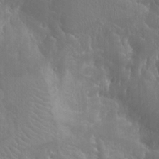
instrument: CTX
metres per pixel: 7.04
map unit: Htu
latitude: -1.5022
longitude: -76.5545
